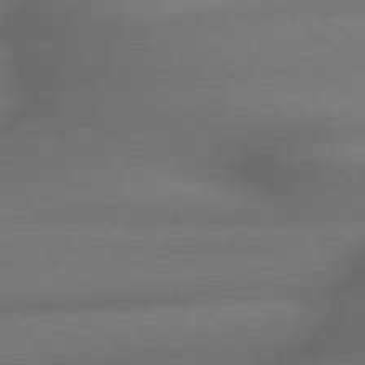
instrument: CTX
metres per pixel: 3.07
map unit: lApd
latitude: 79.5371
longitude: -167.0836
